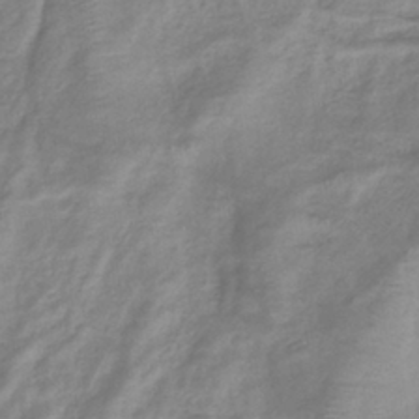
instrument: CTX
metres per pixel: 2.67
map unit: eHb
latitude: -36.7274
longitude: 75.5588
